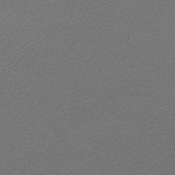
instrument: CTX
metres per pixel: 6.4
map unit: lHb
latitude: -46.8030
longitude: 59.5399
